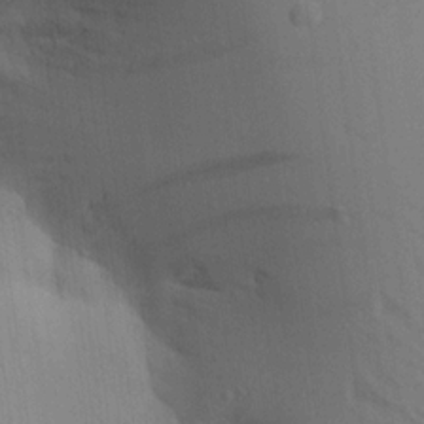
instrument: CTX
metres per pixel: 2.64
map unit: Aa
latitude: 17.3671
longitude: -148.9703
